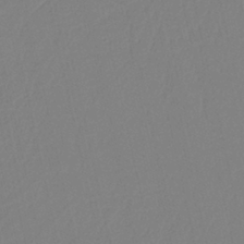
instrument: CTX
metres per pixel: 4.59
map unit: HNb
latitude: -37.2565
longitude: 56.4062
